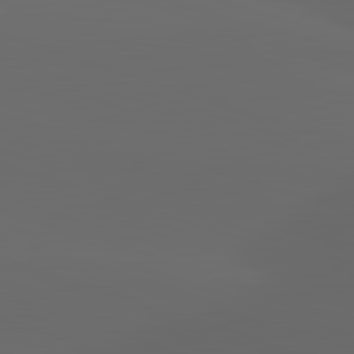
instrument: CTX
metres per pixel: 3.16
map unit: lApd
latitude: 82.9513
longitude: -135.9528
